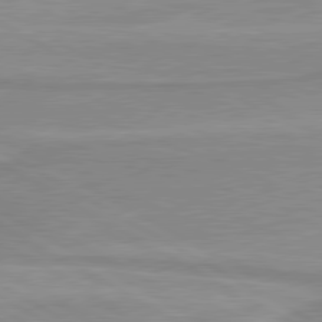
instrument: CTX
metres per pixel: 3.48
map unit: lApd
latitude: 80.1578
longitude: 171.3321
